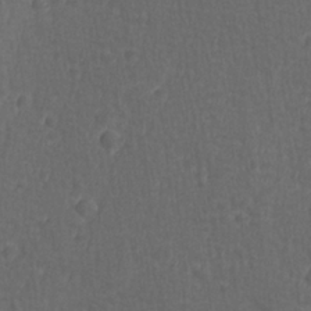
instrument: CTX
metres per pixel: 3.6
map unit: lAvf
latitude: -9.9367
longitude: -120.7813
